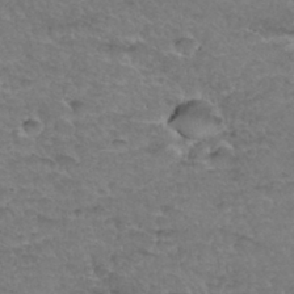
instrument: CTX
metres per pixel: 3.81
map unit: Hto
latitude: 34.9135
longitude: -46.7247
